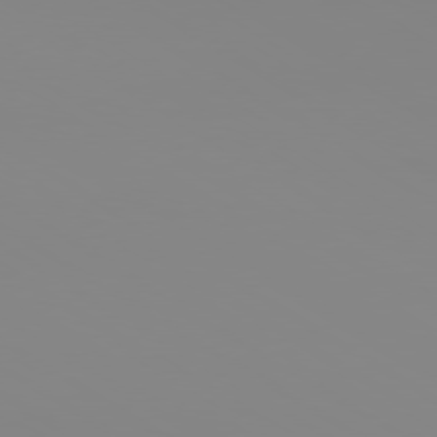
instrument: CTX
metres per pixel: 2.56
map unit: Ap
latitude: -79.8422
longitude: -60.0444
